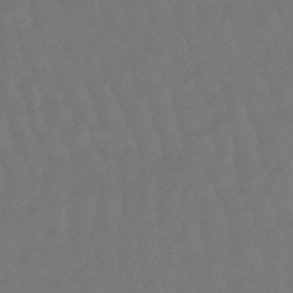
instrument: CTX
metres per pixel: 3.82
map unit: eHb
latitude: -47.1242
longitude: 81.6344
